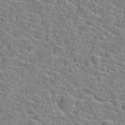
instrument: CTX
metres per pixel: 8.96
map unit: Hto
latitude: 21.5560
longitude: -44.7246
